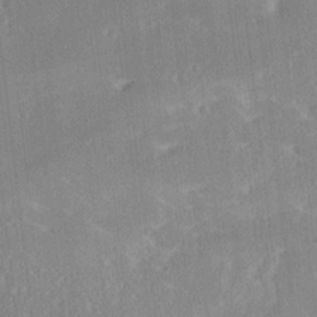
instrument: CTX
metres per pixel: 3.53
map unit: Ave
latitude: 18.2900
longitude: -137.4994
